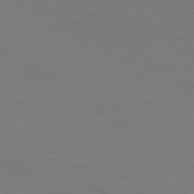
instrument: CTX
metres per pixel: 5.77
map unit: Ap
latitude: -79.1053
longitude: -84.4034
